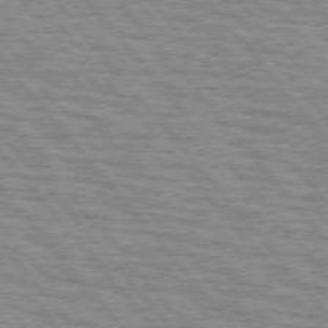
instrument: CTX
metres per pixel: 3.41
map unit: lApd
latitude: 76.3467
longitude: -76.2333
